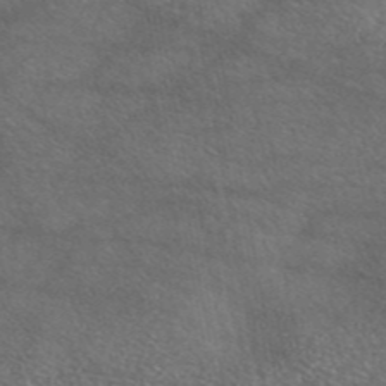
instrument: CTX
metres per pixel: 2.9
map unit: eAb
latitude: 45.5560
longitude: 113.8989
